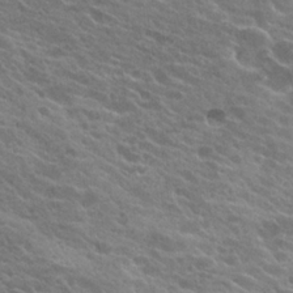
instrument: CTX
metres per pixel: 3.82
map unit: Hto
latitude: 23.4804
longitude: -38.3278
